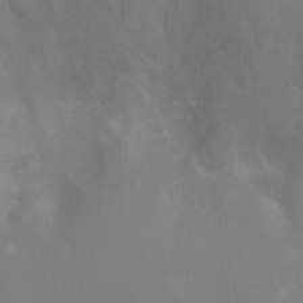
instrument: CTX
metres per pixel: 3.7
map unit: Ht
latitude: -4.9730
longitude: -25.3103
